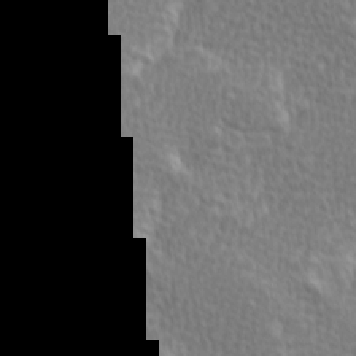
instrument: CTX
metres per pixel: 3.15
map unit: Ave
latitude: 9.4049
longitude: -106.2711
